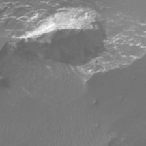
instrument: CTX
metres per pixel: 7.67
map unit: Htu
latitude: -13.5966
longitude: -47.0837
